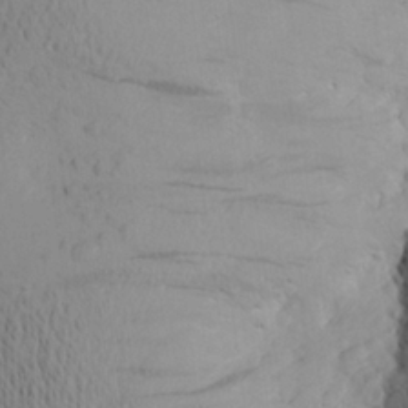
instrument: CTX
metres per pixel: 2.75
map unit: Aa
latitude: 24.1199
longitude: -145.9528
